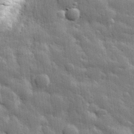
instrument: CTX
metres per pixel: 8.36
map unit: eHh
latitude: 31.4427
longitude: -78.7247
